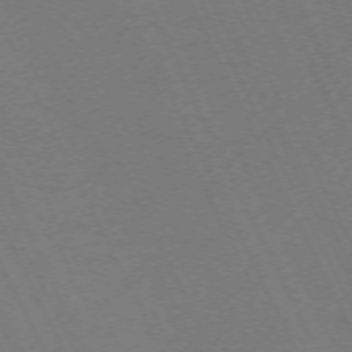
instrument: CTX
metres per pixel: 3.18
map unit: Hpe
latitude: -71.8800
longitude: 13.1053
